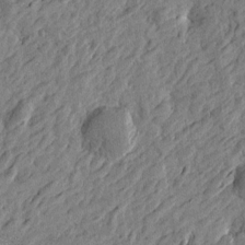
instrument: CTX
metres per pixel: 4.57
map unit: Htu
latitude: -3.6532
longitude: -179.3671
